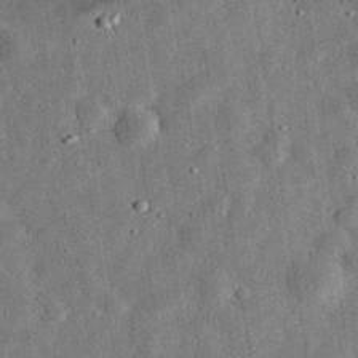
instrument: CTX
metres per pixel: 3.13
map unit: eHh
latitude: 32.9514
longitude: -76.9702
